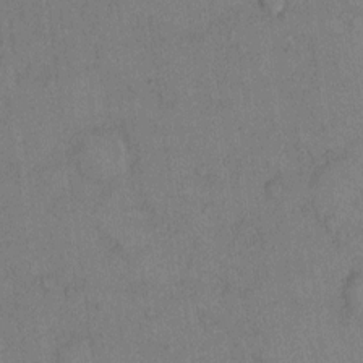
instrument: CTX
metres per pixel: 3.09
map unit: Hto
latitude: 11.1025
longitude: -58.8380
